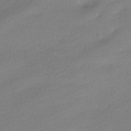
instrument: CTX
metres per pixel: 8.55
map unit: HNhu
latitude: -41.3698
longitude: 95.7288
